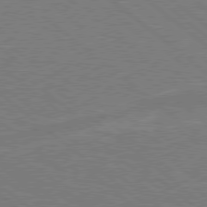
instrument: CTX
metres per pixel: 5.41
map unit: Hpe
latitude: 78.3090
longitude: -153.3860
